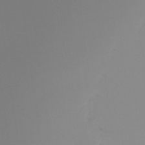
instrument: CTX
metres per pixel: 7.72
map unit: Ht
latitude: -15.5022
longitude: -49.1592
